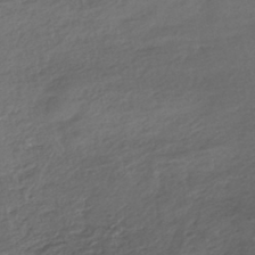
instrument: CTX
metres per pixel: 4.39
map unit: HNhu
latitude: -42.1038
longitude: 97.3321
